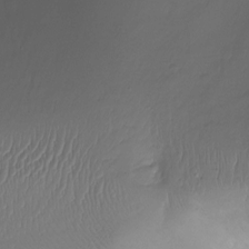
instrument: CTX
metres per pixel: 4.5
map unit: Ht
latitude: -18.5196
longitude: -44.9325
